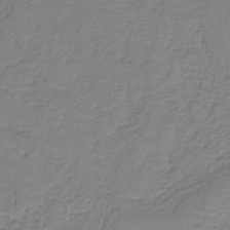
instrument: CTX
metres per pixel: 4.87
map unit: HNb
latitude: -35.3321
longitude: 53.6910
